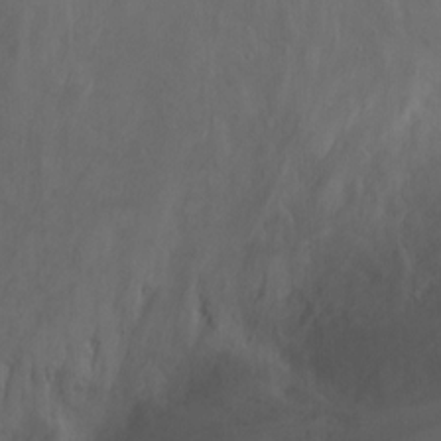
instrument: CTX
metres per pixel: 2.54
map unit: Ht
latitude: -0.8786
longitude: -33.5938
